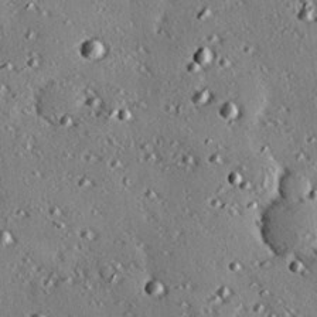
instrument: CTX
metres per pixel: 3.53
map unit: eHh
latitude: 22.2900
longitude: -90.3089
